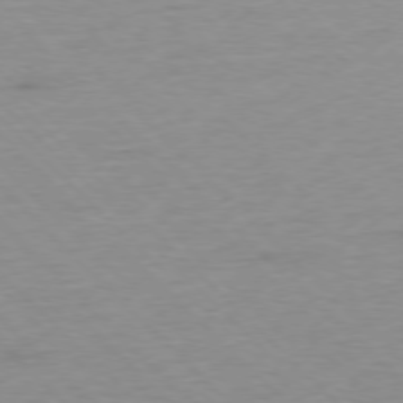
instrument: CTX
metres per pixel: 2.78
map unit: Ap
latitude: -77.3321
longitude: -88.8569
